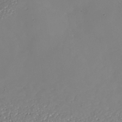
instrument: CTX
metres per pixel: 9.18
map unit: Nhe
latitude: -37.4643
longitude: -89.0837
